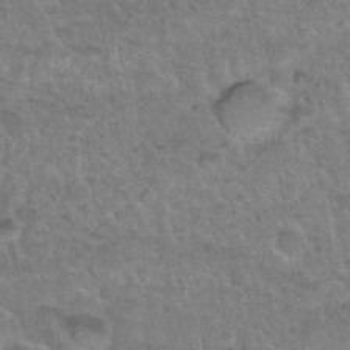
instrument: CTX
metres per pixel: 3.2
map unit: Nhu
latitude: 31.0648
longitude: -51.9150
